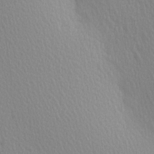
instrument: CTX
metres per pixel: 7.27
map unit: Ave
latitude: 3.4804
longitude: -112.2900
